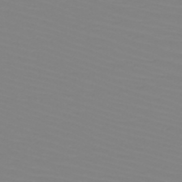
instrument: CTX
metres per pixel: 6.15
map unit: HNb
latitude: -49.1998
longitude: -51.1592
